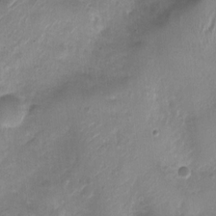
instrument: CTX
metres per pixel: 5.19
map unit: Nhu
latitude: 3.3104
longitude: -15.8395
